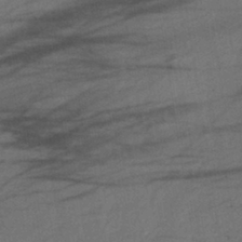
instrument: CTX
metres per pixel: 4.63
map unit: lHb
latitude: -38.1039
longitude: 72.4440
